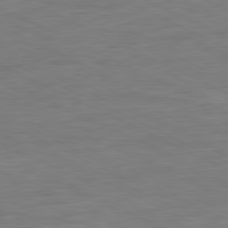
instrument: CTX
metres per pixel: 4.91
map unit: Ap
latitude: -81.1053
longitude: -75.7828
